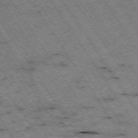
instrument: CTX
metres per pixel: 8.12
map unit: Hpe
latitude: -74.3496
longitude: 3.2375
